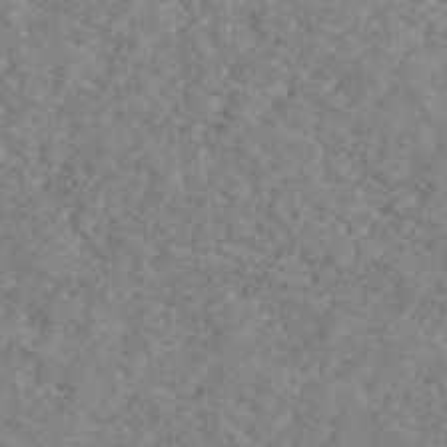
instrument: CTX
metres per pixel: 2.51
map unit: Ave
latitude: 41.3292
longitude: -110.4034
